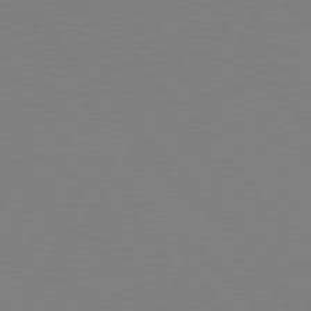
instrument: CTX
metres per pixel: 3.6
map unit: Hpe
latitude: 77.4804
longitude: -132.0822
